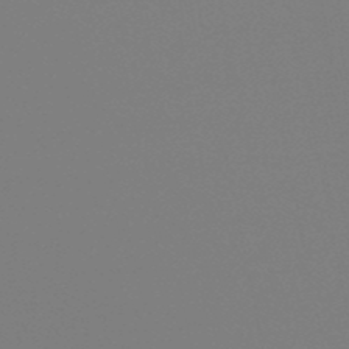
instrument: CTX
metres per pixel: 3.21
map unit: eHb
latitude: -50.5007
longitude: 73.2943
